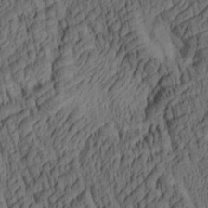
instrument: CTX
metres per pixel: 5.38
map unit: lAa
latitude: 4.5357
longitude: -115.3481
